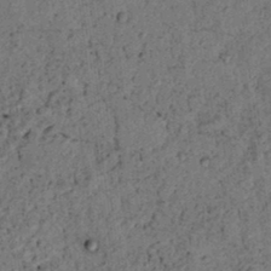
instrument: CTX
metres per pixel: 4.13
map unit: lAvf
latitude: 4.2711
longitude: 158.8596
